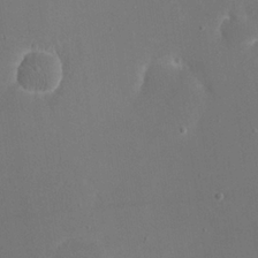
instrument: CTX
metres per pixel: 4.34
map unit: eHh
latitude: 19.7827
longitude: -68.7057
